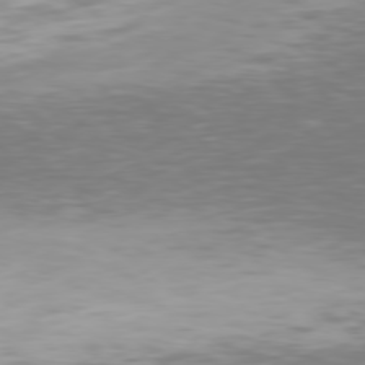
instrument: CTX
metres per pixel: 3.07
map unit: Hpe
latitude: 76.8758
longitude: -170.3656
